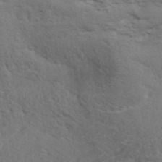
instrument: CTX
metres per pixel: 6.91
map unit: ANa
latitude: 39.3859
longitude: 29.7856
